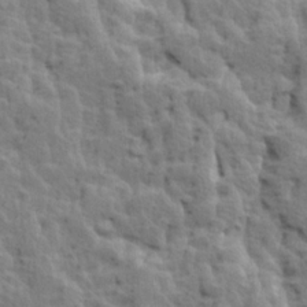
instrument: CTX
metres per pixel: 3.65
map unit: Ave
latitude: 14.1956
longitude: -134.5168
